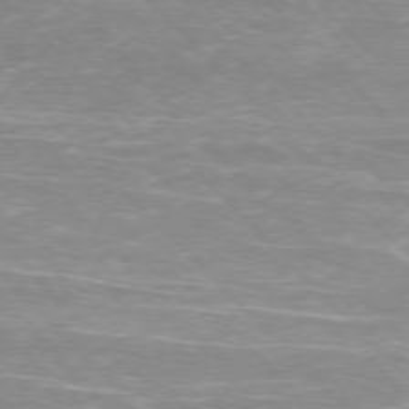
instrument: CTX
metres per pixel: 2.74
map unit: Hpe
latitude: -77.0675
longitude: -12.2523
